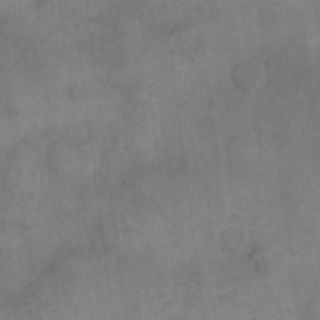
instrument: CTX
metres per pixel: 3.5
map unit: eHh
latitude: 14.9514
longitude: -67.0458
